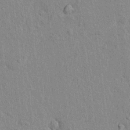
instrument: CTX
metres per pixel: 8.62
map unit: lAvf
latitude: 7.9150
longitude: 166.7274
